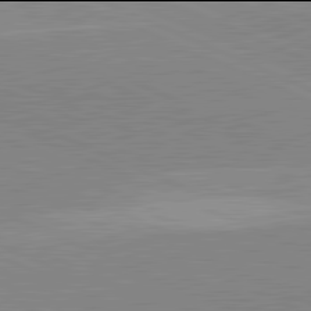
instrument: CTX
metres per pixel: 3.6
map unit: lApd
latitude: 81.9906
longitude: 148.4629
